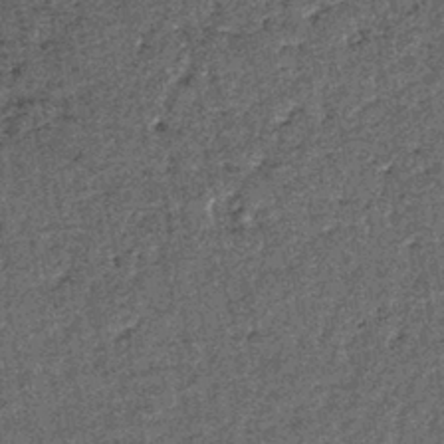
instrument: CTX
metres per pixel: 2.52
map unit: lHb
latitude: -39.6155
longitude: 65.9556
